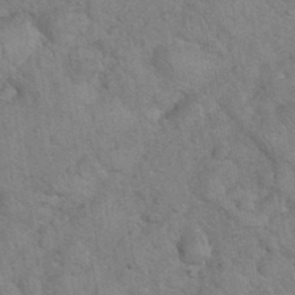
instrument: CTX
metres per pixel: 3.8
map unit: eHh
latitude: 36.3656
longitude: -64.4412
